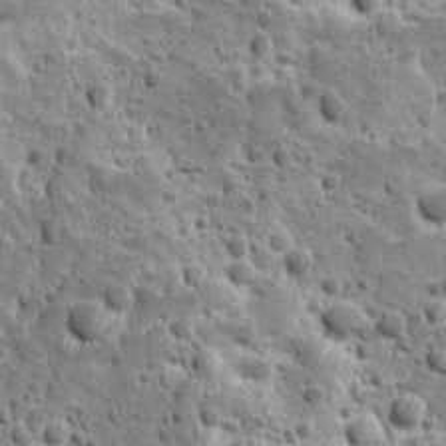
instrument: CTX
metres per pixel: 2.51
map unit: Ave
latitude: 10.3467
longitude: -104.9892
